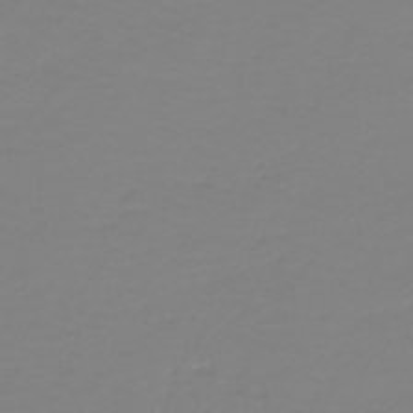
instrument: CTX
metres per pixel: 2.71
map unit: HNb
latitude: -46.1605
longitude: 54.6708
